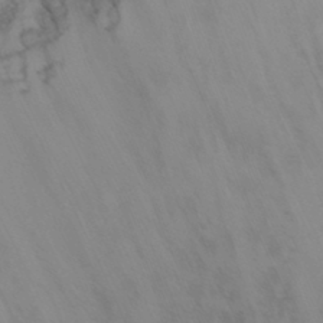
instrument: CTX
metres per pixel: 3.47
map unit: Aa
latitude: -3.2753
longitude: -72.8380
